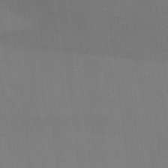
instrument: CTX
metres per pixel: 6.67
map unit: Ave
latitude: 1.0269
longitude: -112.7246
